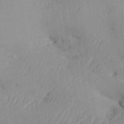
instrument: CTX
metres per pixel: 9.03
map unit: Aa
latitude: 29.9150
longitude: -133.7450
